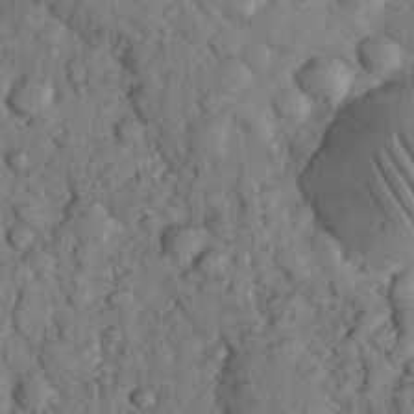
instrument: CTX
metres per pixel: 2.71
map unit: eHh
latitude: 33.4993
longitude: -69.2726
